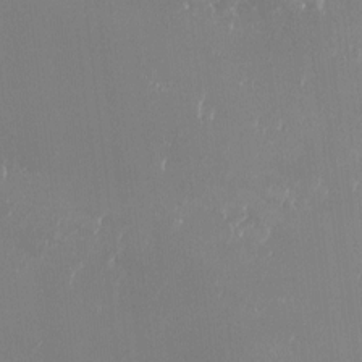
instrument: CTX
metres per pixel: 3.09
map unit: eHh
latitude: -4.5573
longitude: 19.8044
